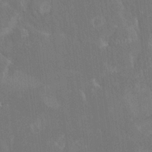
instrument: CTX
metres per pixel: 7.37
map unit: HNhu
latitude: 4.7624
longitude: 12.6708
